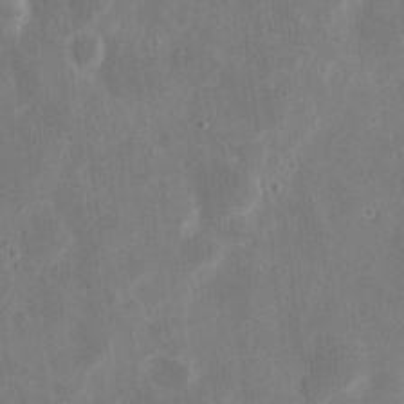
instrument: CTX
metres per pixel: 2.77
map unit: eHh
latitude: 9.4993
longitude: -69.0459
